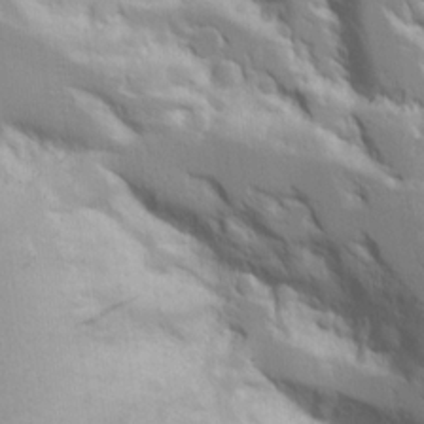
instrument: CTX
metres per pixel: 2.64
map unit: Aa
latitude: 20.8002
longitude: -124.1577
